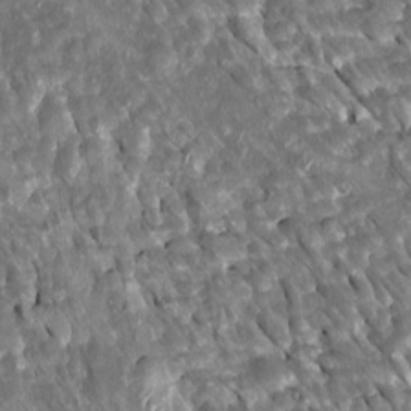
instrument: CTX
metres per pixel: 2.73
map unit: Htu
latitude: 1.5182
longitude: 142.6707
